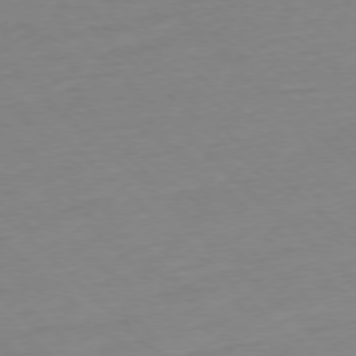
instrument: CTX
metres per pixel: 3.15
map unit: Ap
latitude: -77.4076
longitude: -97.4615
